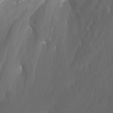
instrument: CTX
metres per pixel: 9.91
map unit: Nhu
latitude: -10.1228
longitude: -69.6505
